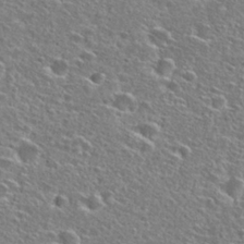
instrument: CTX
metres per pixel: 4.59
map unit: Hto
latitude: 26.9514
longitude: -47.1592
